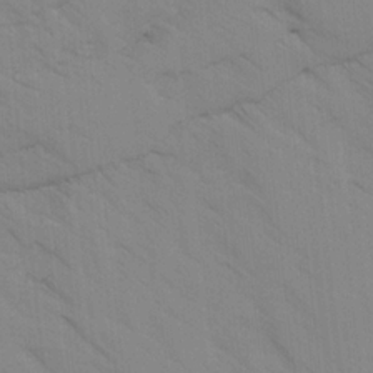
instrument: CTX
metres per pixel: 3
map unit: Ave
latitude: -1.2943
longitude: -112.2333
